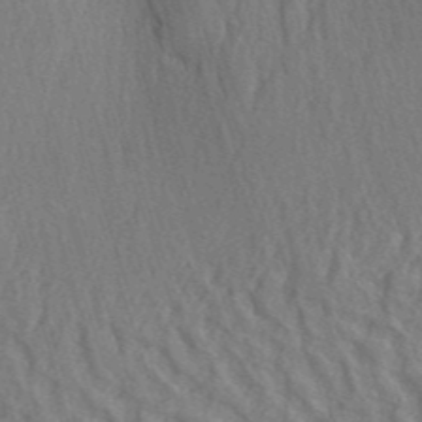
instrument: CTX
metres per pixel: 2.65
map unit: Aa
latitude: 30.3090
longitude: -138.4979
